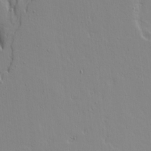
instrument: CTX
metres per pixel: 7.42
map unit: Aa
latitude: 17.2726
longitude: -124.6868
